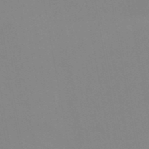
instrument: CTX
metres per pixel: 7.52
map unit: HNb
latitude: -51.2754
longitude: -51.1403
